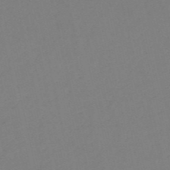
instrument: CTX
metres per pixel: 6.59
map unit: HNb
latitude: -53.5021
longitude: -50.4790
